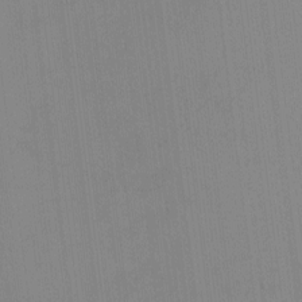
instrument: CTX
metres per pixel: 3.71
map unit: HNhu
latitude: -1.3321
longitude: -6.5924
